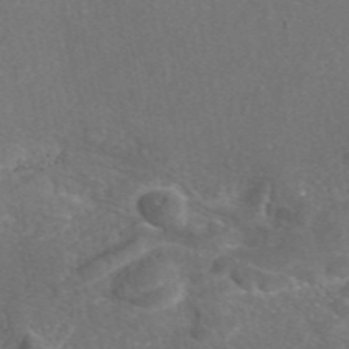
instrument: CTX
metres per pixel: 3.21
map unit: eAb
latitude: 47.1404
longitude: 109.8233
